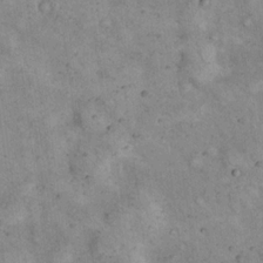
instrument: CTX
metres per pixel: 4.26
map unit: eHh
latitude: 17.2159
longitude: -62.0633
